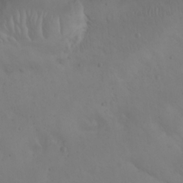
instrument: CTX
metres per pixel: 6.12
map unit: eHh
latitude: 24.5167
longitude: -64.2900
